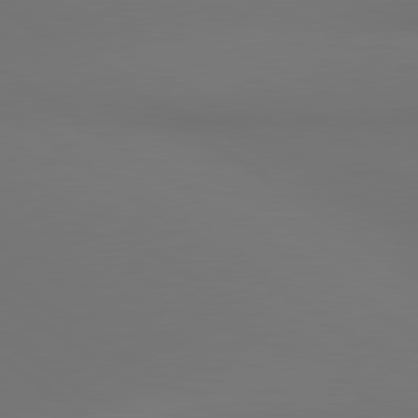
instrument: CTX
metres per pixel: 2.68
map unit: lApd
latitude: 81.0836
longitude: 153.0486
